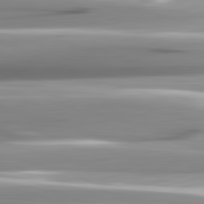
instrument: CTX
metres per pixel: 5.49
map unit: lApd
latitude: 82.6490
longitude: -140.5734
